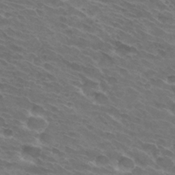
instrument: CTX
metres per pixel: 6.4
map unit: Hto
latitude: 32.4223
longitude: -43.9150
